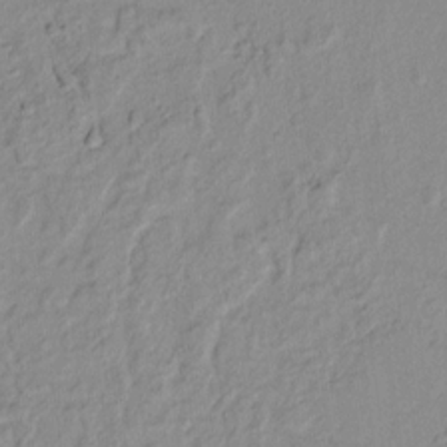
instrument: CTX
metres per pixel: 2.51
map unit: lAvf
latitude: 8.2523
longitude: 167.1620
